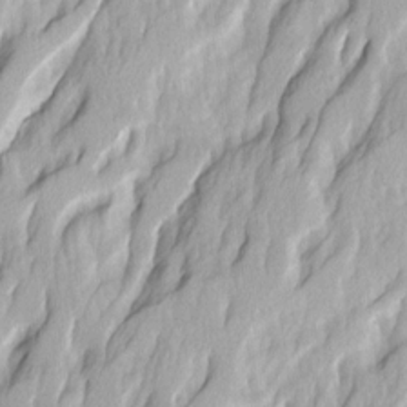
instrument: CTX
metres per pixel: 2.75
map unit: Ave
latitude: 14.6491
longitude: -134.6868
